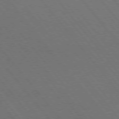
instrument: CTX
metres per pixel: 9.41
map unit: Hpe
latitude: 75.2348
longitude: -138.3656
